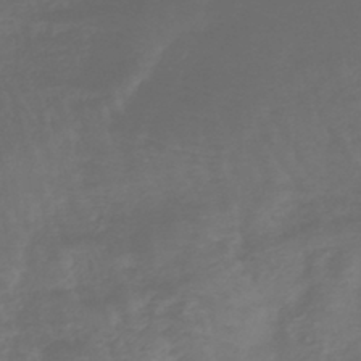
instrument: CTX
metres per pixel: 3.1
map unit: lHb
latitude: -43.2564
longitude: 81.5210
